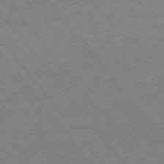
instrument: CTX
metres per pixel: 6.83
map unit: Ap
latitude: -74.9164
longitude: -82.1199
